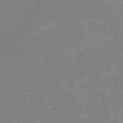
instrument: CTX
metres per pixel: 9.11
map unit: HNb
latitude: -50.2173
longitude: -50.3278
